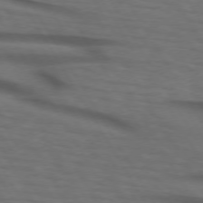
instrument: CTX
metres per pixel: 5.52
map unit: lApd
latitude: 73.3671
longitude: -73.8017
